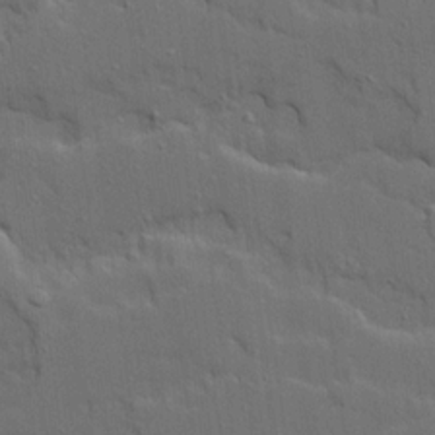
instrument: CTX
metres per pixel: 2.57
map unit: Ave
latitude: 19.5560
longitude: -128.5735
